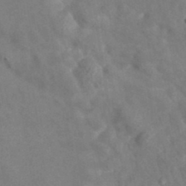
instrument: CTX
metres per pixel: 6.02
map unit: eAb
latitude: 35.0269
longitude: 111.1431
